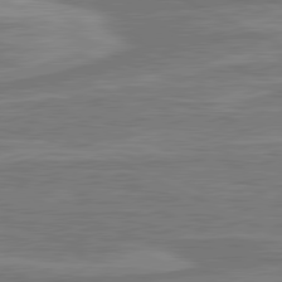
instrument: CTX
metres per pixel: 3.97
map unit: lApd
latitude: 80.9892
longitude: -175.1403
